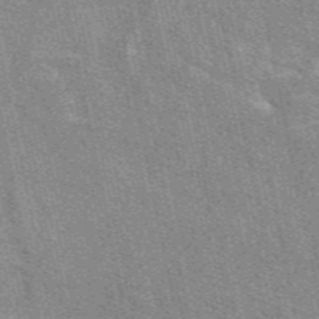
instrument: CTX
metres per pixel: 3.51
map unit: eAb
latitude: 49.1592
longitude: 116.0660
